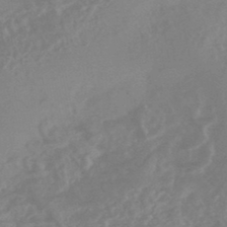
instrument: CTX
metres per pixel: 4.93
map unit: HNhu
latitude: -45.5399
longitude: 91.7478
